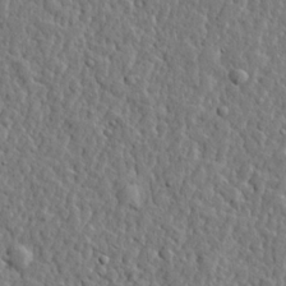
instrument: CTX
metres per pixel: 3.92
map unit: lHvf
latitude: 22.2145
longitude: 143.3887
